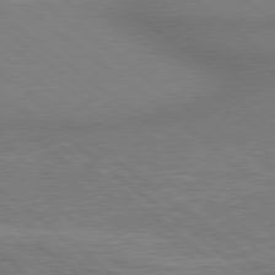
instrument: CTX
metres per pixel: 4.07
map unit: lApd
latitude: 79.0270
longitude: 179.8233
